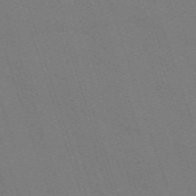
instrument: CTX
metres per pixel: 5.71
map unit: eHh
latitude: -63.7666
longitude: 51.0486
